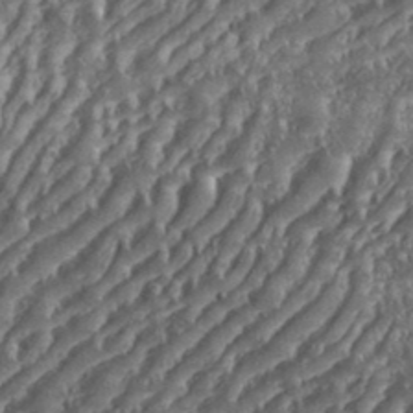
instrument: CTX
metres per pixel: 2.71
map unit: eHh
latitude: 36.2712
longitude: -133.8394
